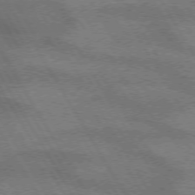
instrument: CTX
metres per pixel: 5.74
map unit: lApd
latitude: 72.9514
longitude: -56.8757
